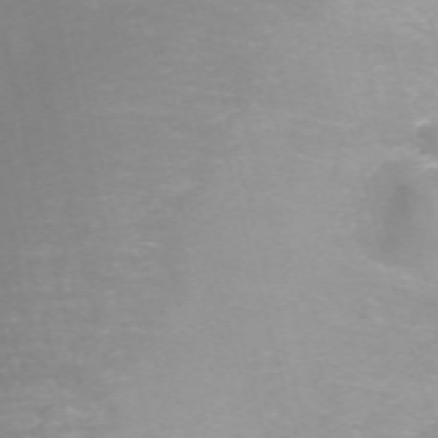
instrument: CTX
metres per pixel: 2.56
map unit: ANa
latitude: 42.1767
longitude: 33.8045
